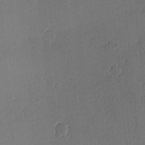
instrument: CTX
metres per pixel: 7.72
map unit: Ave
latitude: -8.0283
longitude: -121.7450
